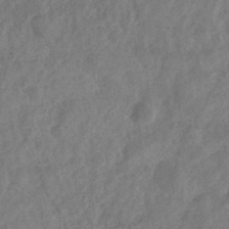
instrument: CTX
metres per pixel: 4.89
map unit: Nhe
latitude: -36.4818
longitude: -176.5168
